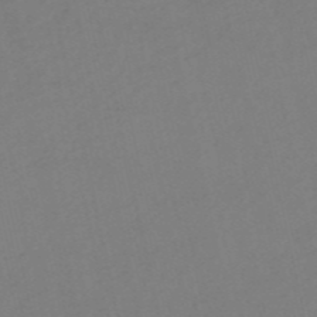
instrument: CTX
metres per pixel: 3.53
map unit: HNb
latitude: -53.4265
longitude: -50.5356
